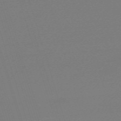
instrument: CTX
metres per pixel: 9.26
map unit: eHh
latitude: -62.8030
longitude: 52.5762
